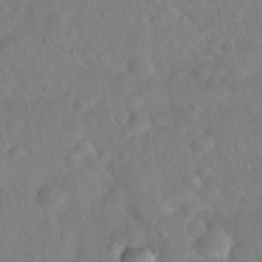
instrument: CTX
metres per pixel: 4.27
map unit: Hto
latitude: 19.6694
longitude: -53.4993
